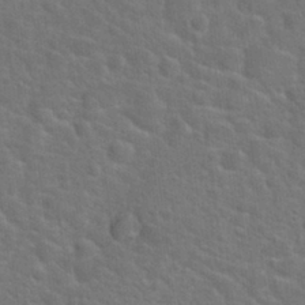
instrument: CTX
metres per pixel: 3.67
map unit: Hto
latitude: 23.9339
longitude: -47.9150
